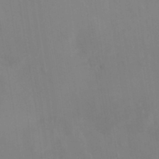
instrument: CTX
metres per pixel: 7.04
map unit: HNhu
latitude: 6.8191
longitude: 1.7667
